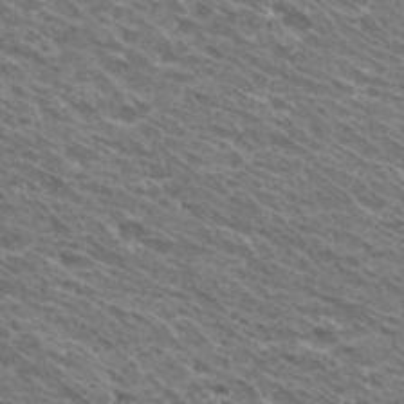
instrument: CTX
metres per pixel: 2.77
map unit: Hto
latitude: 30.8758
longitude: -42.7246
